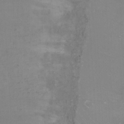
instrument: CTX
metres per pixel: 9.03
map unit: Ht
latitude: -7.0864
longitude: -28.1011
